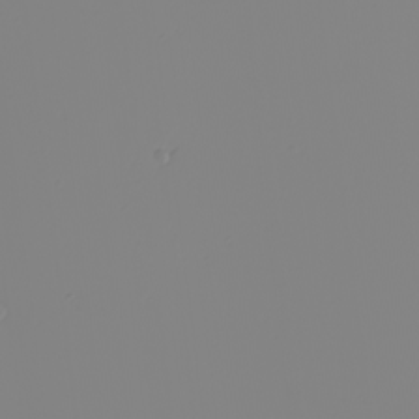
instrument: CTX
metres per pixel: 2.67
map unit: Nhu
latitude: -6.2739
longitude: -94.4412
